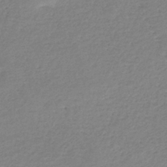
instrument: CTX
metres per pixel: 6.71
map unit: eHb
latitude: -36.8597
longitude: 75.0298
